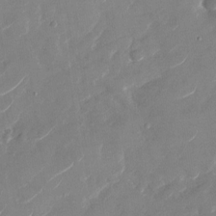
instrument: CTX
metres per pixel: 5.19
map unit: Nhu
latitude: -29.0298
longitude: -72.9136
